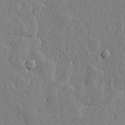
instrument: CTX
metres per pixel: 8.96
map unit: lHvf
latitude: 18.9891
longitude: -115.8772
